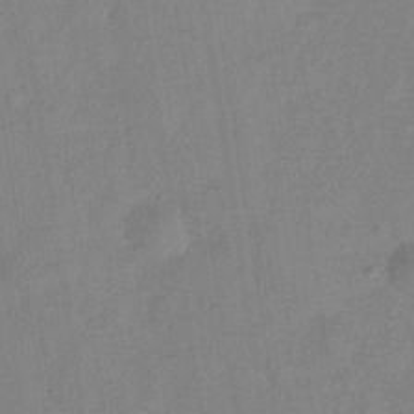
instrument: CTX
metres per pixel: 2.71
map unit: Hve
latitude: -32.8219
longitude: 92.3306
